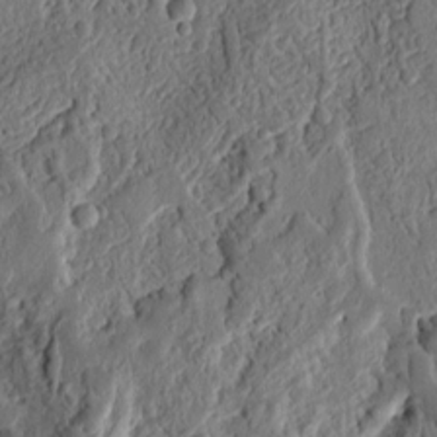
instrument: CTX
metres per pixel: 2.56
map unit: Ht
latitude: 11.5749
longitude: -75.5749
